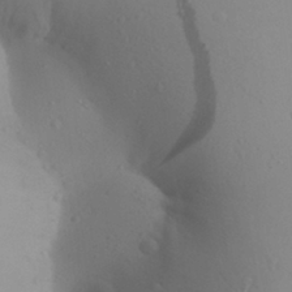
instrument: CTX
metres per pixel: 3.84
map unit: Aa
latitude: 27.3104
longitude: -147.6883
